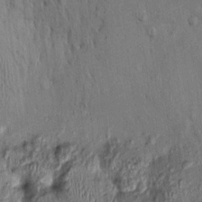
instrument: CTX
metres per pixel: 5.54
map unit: Nhu
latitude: -0.4629
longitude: -14.5546
